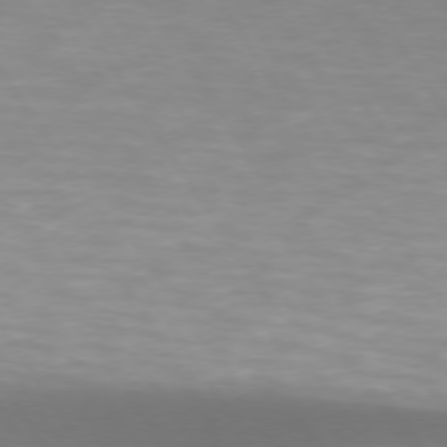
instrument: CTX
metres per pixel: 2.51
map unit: lApd
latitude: 74.1956
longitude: -50.5734
